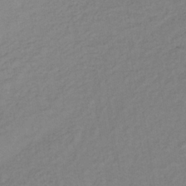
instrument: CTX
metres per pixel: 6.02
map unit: lHb
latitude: -37.5210
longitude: 69.0108
